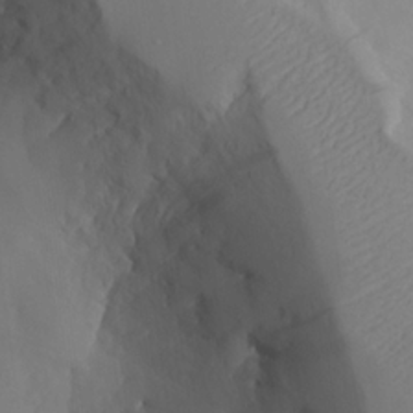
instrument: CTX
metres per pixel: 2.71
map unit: Aa
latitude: 23.4804
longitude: -127.3104
